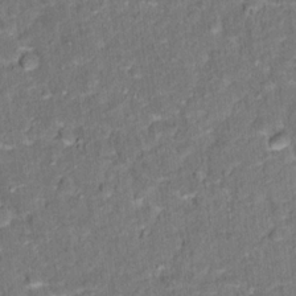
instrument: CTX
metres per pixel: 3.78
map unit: Hto
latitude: 15.7639
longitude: -36.4979
